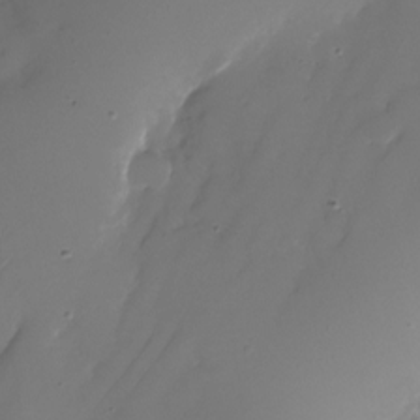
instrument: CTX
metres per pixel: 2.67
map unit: Nhu
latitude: -26.0661
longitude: -71.5560
